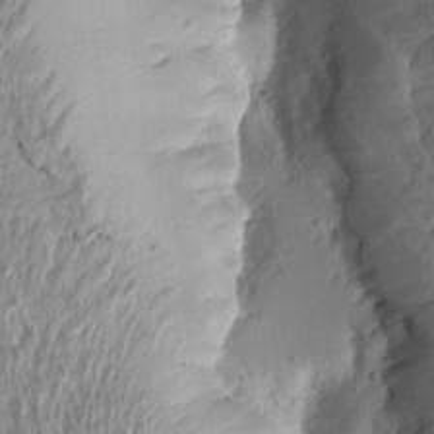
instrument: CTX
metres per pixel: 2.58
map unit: Aa
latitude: 13.4238
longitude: -141.4237
